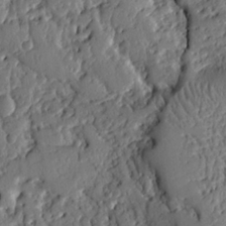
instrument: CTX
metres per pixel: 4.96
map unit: Ht
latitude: 9.5371
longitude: -78.2145
